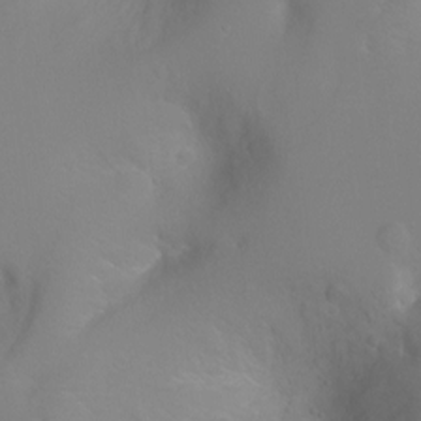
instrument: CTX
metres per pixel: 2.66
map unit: Ht
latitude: -3.2186
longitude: -26.2712
